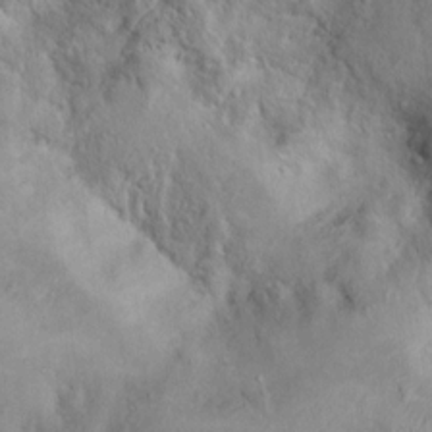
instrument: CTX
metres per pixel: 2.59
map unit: Nhu
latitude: 11.4238
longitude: -26.8569
